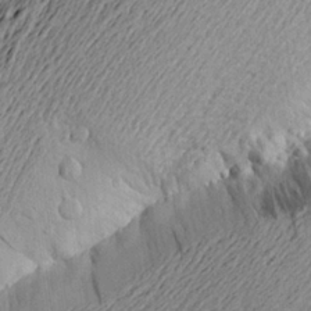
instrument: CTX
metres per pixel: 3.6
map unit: Aa
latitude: 21.6883
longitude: -149.4049
